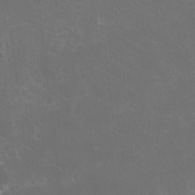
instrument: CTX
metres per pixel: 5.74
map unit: HNhu
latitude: 0.9891
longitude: -2.1955
